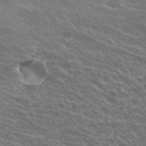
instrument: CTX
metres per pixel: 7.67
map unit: Hto
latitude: 32.6490
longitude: -43.4238
